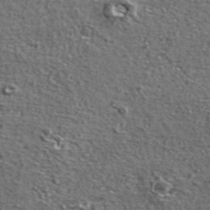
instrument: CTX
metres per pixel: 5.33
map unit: ANa
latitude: 39.8016
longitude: -90.5546
